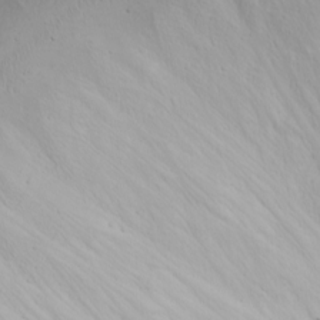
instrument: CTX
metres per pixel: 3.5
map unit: Nhu
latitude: -4.5951
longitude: -81.7450
